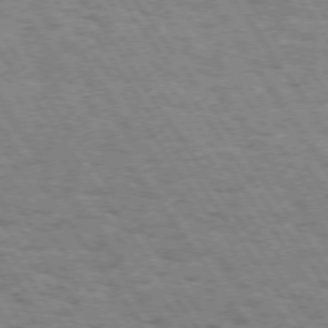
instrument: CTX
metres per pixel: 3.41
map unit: Hpe
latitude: 73.5938
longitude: -139.2726
